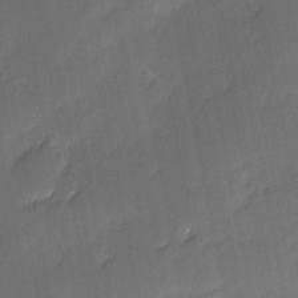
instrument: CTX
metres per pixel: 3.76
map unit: Ave
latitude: -0.2740
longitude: -113.8583
